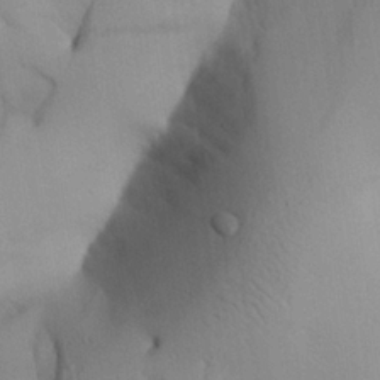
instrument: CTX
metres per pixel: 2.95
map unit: Aa
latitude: 25.4048
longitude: -128.2900
